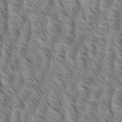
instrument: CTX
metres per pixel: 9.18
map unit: eHh
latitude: 34.7435
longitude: -138.9136
